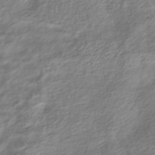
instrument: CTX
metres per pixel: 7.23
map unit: HNhu
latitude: -40.7463
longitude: 97.7478
